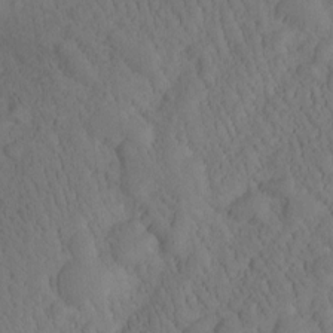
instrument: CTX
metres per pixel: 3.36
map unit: Htu
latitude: -0.7086
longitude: 173.7666
